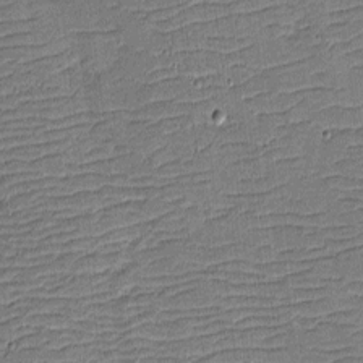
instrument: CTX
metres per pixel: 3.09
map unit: eHh
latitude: -4.0094
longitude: -82.0444
